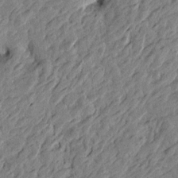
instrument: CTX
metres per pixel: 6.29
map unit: Htu
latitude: -3.5966
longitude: -179.3860
